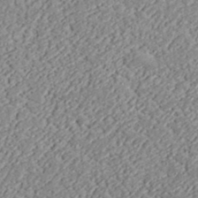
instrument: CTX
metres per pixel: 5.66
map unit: lHvf
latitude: 37.7261
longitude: -91.3860
